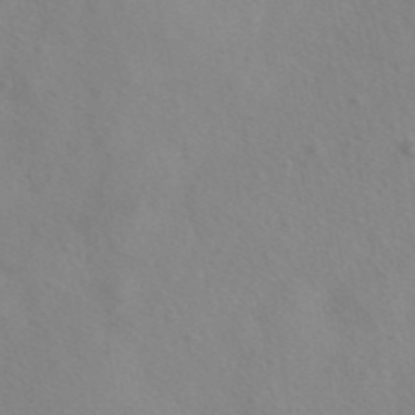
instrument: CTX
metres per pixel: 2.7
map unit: ANa
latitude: 43.9150
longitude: 27.6155
